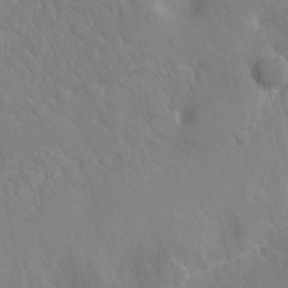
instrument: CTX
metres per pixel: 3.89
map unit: Hto
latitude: -3.1242
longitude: -34.3845
